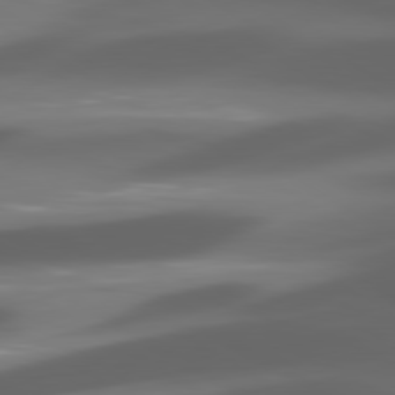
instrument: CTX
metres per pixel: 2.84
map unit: lApd
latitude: 80.0822
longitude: -144.0255
